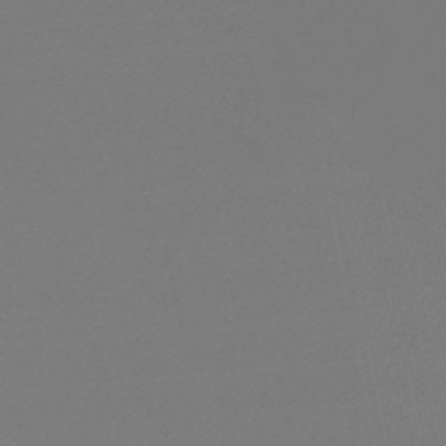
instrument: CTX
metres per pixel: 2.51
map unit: lHb
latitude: -46.3684
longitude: 76.0472
